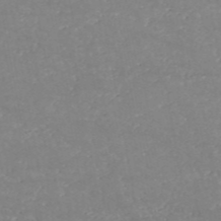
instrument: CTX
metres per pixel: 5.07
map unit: HNb
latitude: -53.9745
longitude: -34.4790
